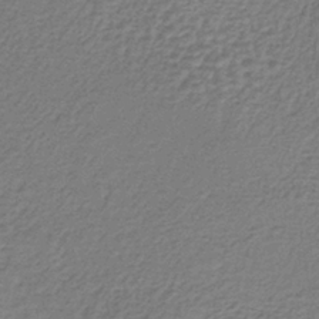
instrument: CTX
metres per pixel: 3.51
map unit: lHb
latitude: -36.9163
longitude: 59.6721
